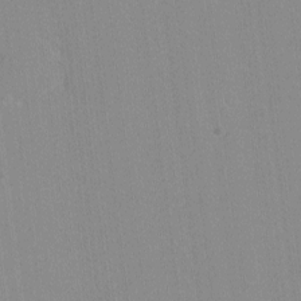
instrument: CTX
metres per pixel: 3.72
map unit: lHvf
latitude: -12.0472
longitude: -103.4993
